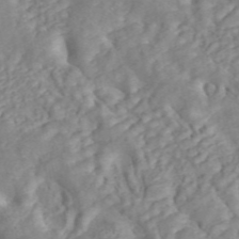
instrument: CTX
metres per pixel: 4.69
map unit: ANa
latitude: 45.2159
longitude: 24.2172
